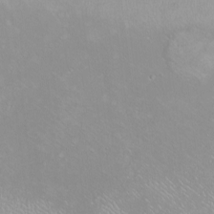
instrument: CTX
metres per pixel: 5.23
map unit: eHh
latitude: -10.9542
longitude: -65.7450
